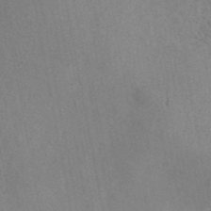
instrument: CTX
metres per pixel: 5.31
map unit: ANa
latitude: 45.2159
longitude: 47.1053
